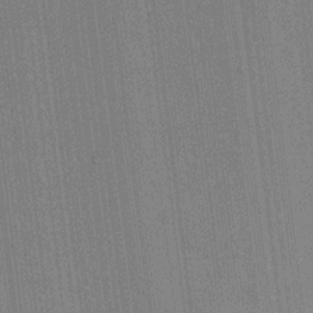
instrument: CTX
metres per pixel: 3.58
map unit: lAvf
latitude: 7.6316
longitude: 165.7667
